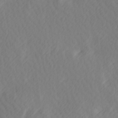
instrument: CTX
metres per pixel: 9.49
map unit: Hve
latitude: 13.4427
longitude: -91.6694
